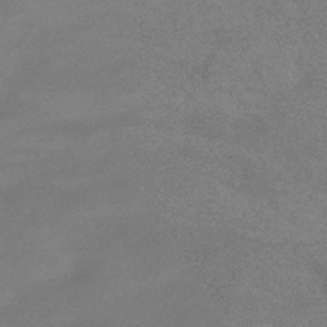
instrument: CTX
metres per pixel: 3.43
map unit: HNhu
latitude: -42.7085
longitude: 92.4818
